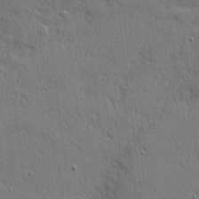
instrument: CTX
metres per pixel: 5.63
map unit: Nhu
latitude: 1.4615
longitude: -77.7638
